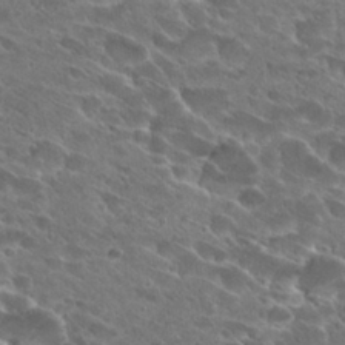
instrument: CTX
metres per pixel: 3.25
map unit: Hto
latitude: 27.4993
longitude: -41.9906
